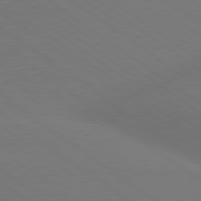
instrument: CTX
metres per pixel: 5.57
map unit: lApd
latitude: 79.1214
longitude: -151.5182
